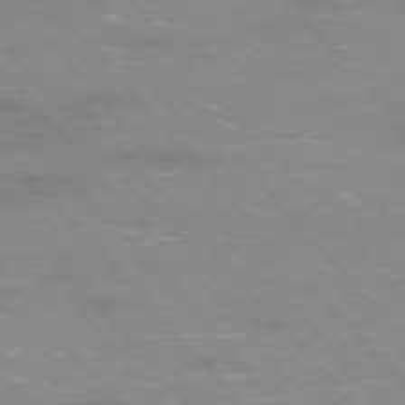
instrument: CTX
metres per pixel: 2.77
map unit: Ap
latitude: -76.5007
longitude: -61.5182
